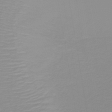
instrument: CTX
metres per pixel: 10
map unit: lHb
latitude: -40.2739
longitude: 60.0472
